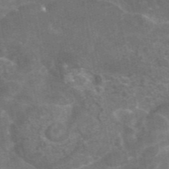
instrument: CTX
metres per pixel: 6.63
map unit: eAb
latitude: 45.8205
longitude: 119.6344
